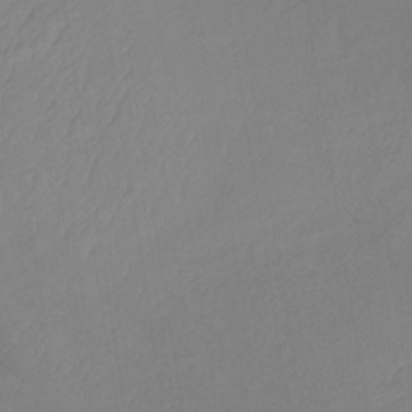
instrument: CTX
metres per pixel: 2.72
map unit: lHb
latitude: -34.1228
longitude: 67.3699
